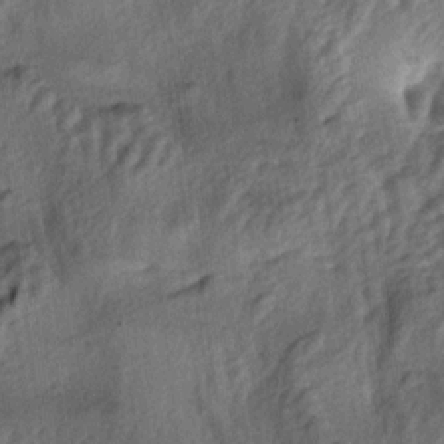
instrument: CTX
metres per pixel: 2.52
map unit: lAa
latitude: -5.4076
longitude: -124.1389
